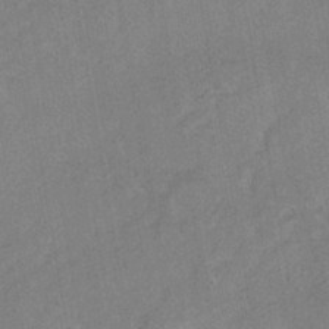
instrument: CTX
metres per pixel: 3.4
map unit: HNhu
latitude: -41.1431
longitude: 91.6344
